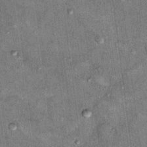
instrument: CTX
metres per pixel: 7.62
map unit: Hto
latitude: 10.6302
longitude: -36.3089
